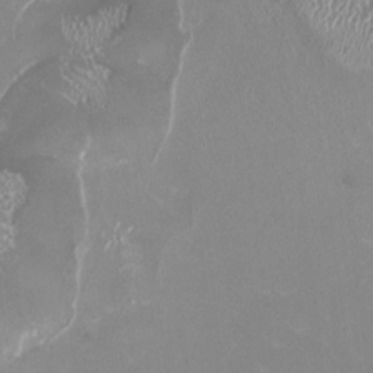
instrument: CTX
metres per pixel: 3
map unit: HNhu
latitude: -0.1039
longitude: -4.5168
